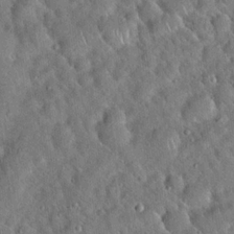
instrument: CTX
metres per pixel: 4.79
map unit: Hto
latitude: 19.3103
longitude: -52.8758
